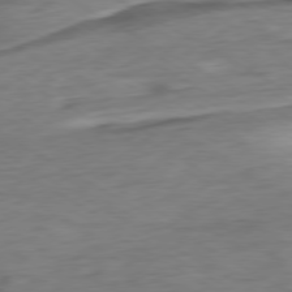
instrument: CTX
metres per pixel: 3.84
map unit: Ap
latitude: -76.6330
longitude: -76.4979
